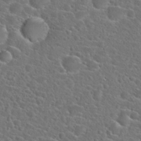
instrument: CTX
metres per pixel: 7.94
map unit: Hto
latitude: 23.7638
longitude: -45.3670
